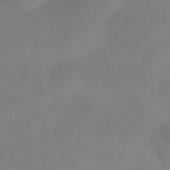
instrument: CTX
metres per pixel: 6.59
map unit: HNhu
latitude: 9.1970
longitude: 10.0283
